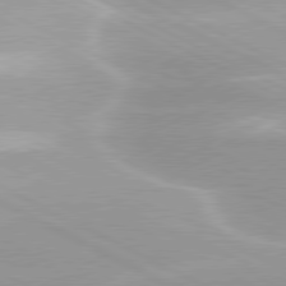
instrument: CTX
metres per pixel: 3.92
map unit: lApd
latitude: 79.9339
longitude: -120.1389
